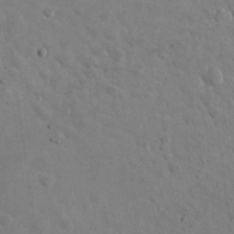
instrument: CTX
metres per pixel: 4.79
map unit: eHh
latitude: 24.7624
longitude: -66.9891
